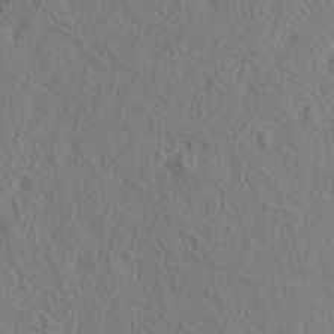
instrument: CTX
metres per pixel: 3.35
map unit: Aa
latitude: 30.9703
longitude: -132.6302
